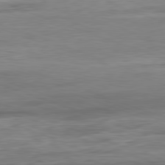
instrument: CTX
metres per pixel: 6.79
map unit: Ap
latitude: -81.3699
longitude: -89.8773
